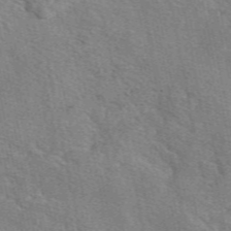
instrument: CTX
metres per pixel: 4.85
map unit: eAb
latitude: 50.5923
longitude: 108.3684
